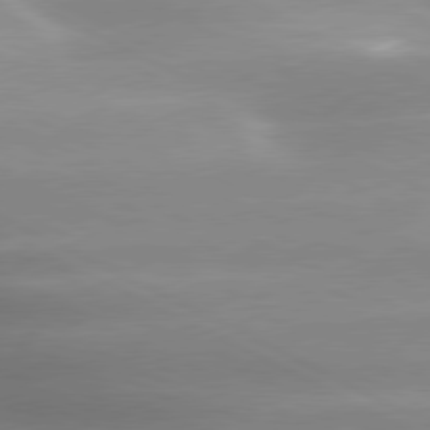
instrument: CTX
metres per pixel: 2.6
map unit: lApd
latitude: 79.8017
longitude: -120.2712
